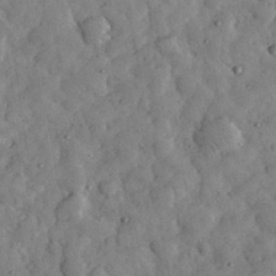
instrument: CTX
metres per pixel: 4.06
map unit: eHh
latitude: 34.0255
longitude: -69.3671
